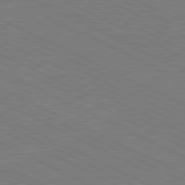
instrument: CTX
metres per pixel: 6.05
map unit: lApd
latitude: 81.2915
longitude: 150.1795
